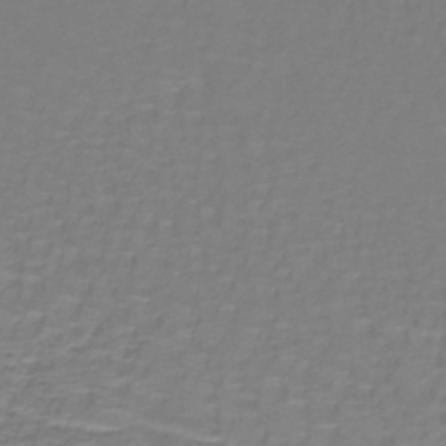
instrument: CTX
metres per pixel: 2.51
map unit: lHb
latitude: -41.8800
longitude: 57.0486
